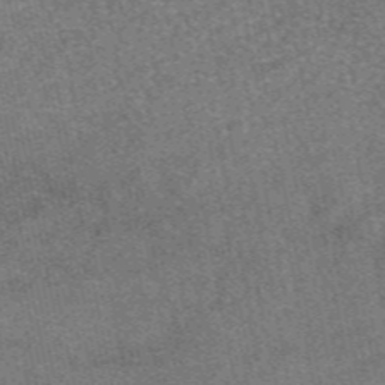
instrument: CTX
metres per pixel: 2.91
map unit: eAb
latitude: 48.4223
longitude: 107.9178
